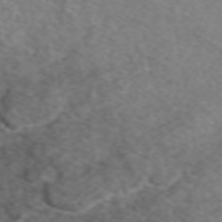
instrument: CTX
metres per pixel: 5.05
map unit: eAb
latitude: 47.4616
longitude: 102.3117
